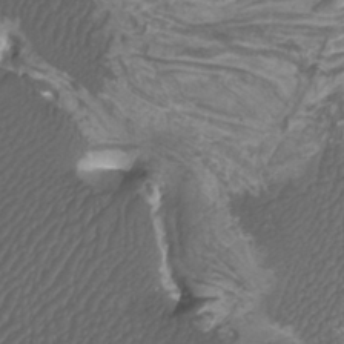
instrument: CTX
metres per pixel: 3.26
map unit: Htu
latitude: -10.5952
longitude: -74.2145
